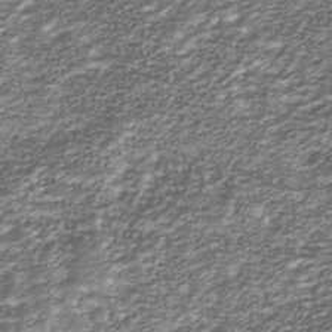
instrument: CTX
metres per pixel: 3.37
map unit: Nhu
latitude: -39.0864
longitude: -82.6490
